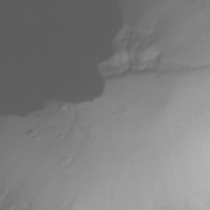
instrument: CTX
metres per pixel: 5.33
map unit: Nhe
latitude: -36.4440
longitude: -178.9514
